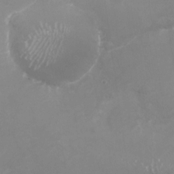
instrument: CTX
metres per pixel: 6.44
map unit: Nhu
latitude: -27.3887
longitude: -75.4804
